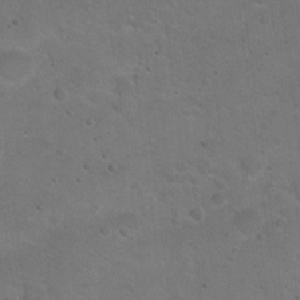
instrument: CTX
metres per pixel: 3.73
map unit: Hto
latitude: 15.8584
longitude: -37.4238
